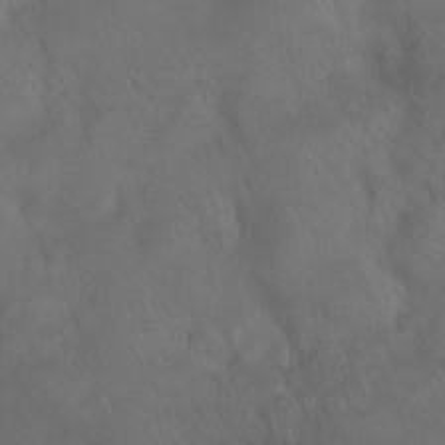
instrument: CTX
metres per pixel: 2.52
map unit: Nhu
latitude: 24.2333
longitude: -52.3656
